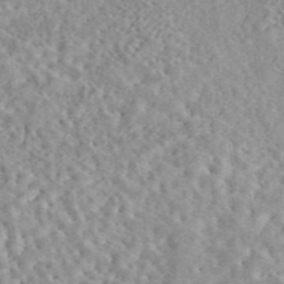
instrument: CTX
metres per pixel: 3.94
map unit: eAb
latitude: 44.0633
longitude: 116.5762
